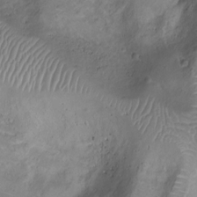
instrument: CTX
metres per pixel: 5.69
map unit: Ht
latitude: -7.1998
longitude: -19.2726
